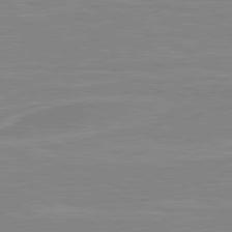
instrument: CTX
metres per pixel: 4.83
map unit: lApd
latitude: 80.5735
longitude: 171.3321
